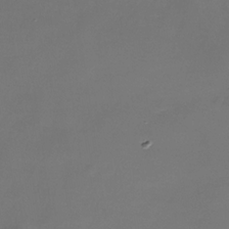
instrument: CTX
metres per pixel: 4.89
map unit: Nhe
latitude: -33.6911
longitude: -87.6505
